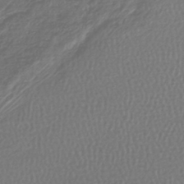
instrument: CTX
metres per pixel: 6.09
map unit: lHb
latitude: -42.6707
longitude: 70.5952
